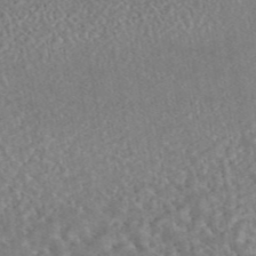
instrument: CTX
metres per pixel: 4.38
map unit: eAb
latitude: 44.6112
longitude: 124.3306
